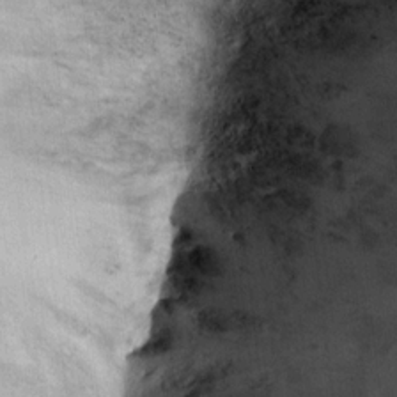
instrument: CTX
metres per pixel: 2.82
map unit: Ht
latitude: 9.2537
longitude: -37.6694
